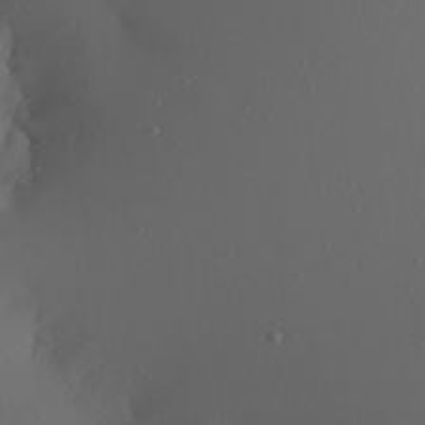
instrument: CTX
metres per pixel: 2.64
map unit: Aa
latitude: 22.1011
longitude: -146.8191
